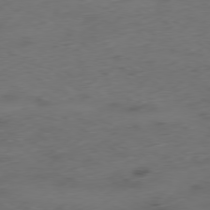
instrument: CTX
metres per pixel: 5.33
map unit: Ap
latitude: -79.4643
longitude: -57.9150
